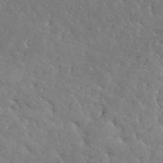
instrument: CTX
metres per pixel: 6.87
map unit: lHvf
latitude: 36.7624
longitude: -87.3859
